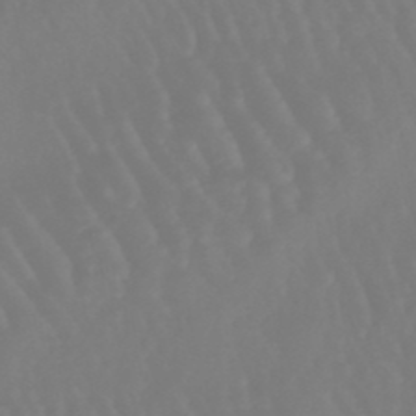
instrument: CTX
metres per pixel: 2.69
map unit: eHb
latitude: -46.4251
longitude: 79.3131
